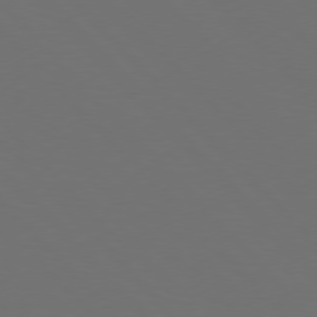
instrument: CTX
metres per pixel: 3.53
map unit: Hpe
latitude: 76.8947
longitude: -169.1403
